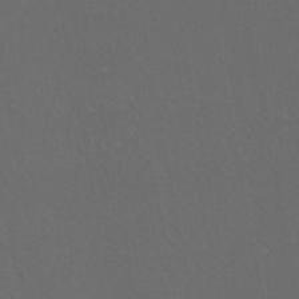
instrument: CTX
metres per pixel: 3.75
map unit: eHh
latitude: -44.3306
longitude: -28.7624
